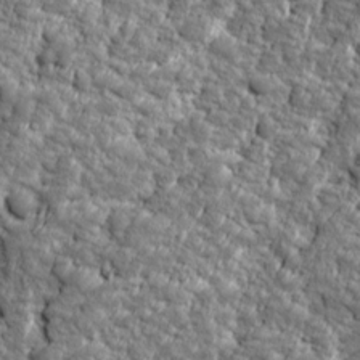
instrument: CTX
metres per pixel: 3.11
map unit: Ave
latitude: 16.5735
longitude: -134.6679
